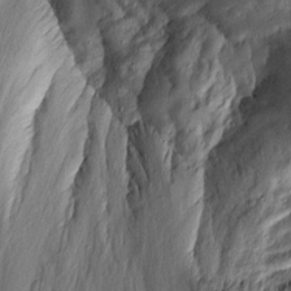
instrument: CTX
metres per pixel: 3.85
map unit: Ave
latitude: 14.0255
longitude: -131.4427
